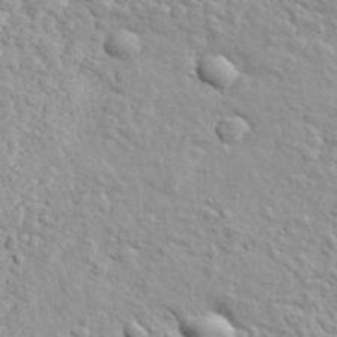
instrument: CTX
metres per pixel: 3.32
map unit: lHvf
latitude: 35.1214
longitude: -86.2144
